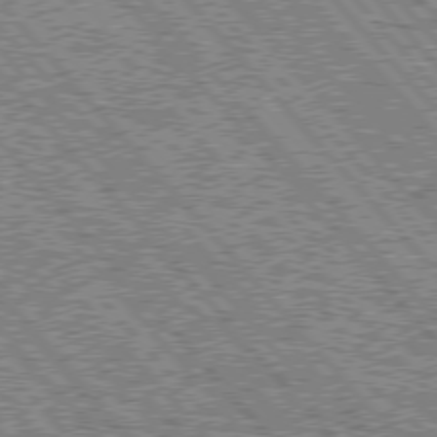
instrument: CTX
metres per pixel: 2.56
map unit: lApd
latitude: 76.0255
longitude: -75.5938
